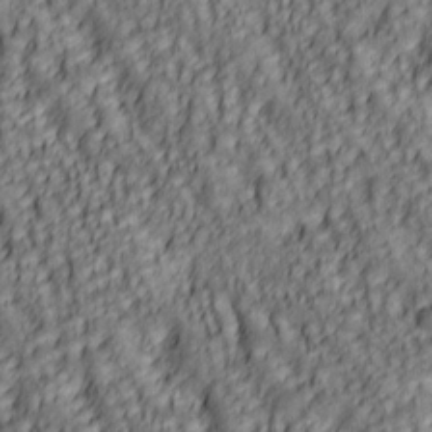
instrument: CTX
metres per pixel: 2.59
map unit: lAa
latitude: 5.8205
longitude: -116.5924
